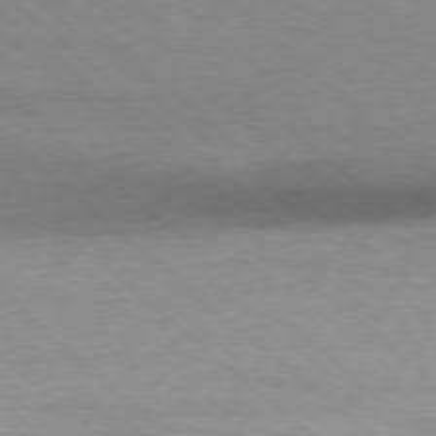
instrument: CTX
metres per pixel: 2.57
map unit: Ap
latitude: -77.7100
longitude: -93.0080
